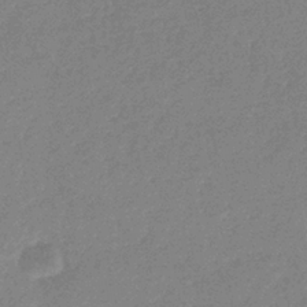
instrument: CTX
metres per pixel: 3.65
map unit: eHb
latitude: -36.2928
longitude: 76.8786
